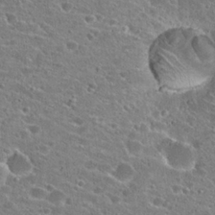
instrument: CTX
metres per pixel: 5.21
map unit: Hto
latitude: 23.1970
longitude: -43.2537
